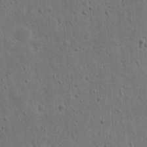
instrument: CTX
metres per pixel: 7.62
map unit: eHh
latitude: 10.2712
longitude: -72.9703
